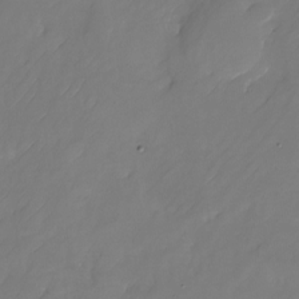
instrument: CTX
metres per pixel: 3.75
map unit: Nhu
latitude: -22.3684
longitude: -71.9528
